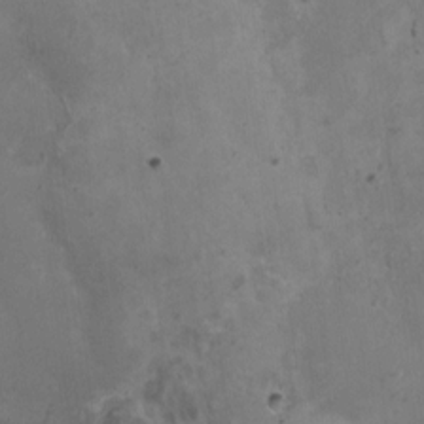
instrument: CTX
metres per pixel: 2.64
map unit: HNhu
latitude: 5.4993
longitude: 1.1809
